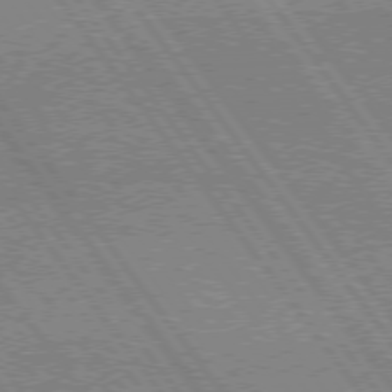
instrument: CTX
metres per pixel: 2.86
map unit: lApd
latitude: 74.8947
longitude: -81.0269
